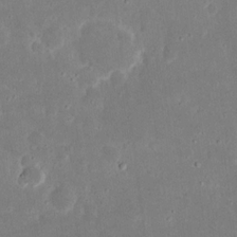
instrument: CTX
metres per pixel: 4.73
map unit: eHh
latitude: 17.4426
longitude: -72.9136
